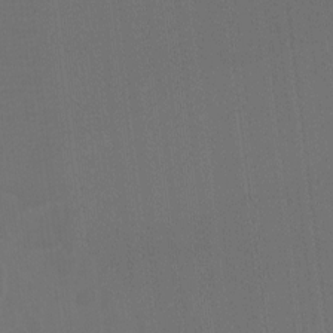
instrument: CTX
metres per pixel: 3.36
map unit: Ht
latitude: -8.7085
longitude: -39.0269
